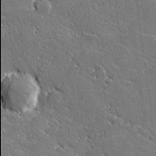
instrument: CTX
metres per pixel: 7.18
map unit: lHvf
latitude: 26.8569
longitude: 142.0094
